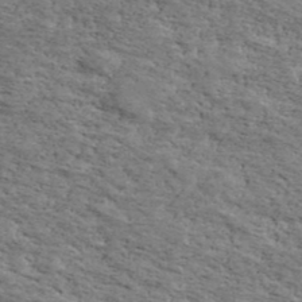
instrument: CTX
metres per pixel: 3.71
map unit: Ave
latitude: 41.1214
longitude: -109.8583
